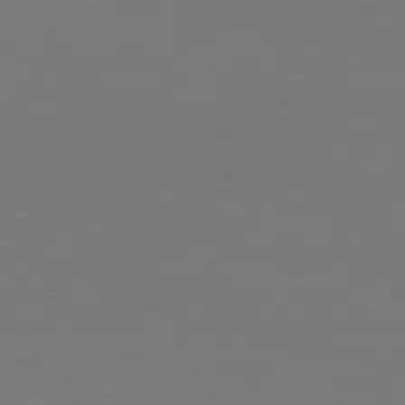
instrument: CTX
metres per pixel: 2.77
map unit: Hpe
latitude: 78.6869
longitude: -138.5735
